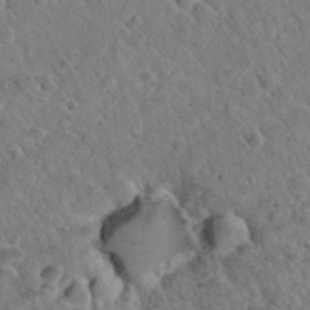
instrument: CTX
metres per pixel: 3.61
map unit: Hto
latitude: 35.2726
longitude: -49.3104
